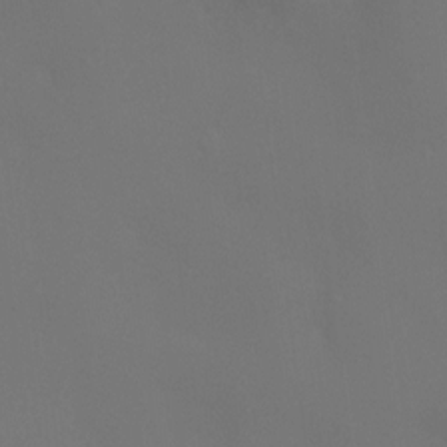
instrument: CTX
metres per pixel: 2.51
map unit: Ht
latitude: -4.2550
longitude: -26.1956
